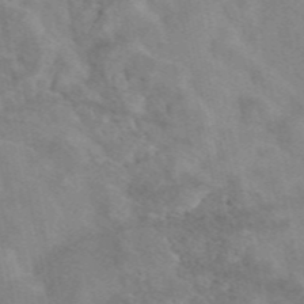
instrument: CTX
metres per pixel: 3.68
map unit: eAb
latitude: 47.8206
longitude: 119.6533
